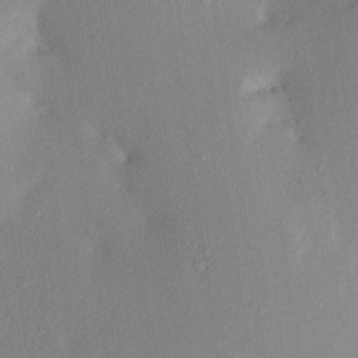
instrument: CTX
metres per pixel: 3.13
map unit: Aa
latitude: 20.5735
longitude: -146.7058
